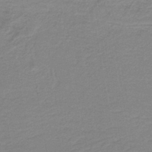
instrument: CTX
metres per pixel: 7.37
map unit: lHb
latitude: -40.5385
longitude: 52.7274
